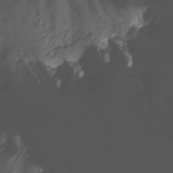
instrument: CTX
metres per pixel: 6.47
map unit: Nhu
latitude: -13.7856
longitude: -52.3467
